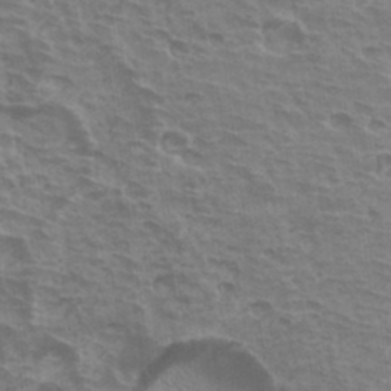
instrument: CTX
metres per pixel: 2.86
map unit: Hto
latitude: 33.9906
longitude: -40.7057
